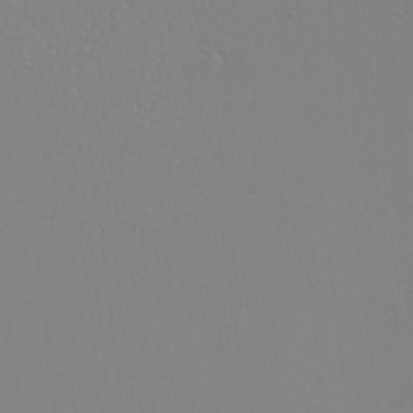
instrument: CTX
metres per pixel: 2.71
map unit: eHh
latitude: -6.5762
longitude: -83.1214
